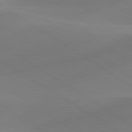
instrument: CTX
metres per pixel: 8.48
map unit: lApd
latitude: 79.9528
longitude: -90.9136
